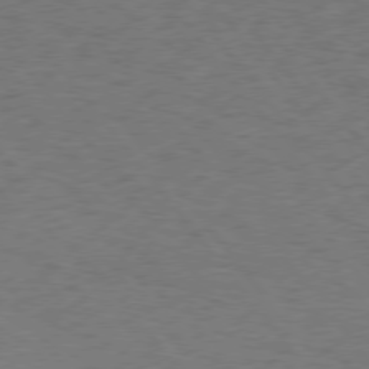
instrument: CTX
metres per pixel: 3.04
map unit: Hpe
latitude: 75.8772
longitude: -133.7450
